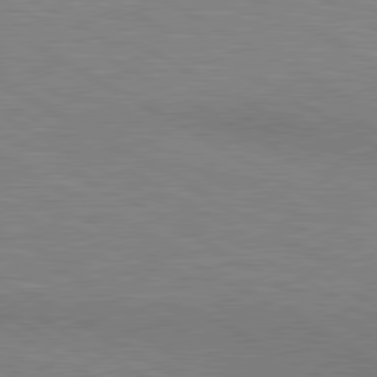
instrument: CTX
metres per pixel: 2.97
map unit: lApd
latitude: 80.3089
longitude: 125.2187
